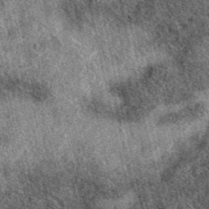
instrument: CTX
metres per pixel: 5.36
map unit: eAb
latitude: 39.6127
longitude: 109.1998
